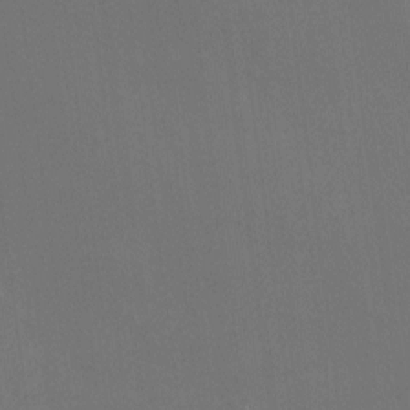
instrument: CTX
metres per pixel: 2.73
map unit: Htu
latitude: -13.5399
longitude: -48.8380
